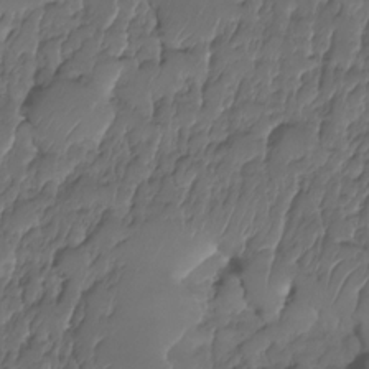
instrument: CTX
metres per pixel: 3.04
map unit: HNhu
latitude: -24.4251
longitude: 50.6140
